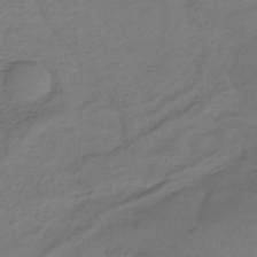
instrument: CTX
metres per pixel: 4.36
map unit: lHb
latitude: -35.7478
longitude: 70.2173
